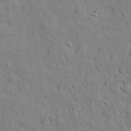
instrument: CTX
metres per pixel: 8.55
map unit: eHh
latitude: 28.5168
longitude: -75.8394
